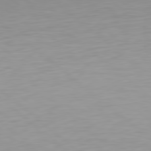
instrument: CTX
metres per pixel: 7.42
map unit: Hpe
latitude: 78.5357
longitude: -169.3104
